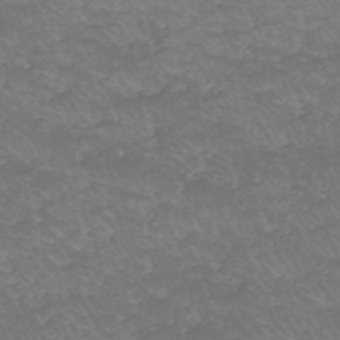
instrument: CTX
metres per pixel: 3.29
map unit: HNhu
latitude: -46.8030
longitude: 30.0472
